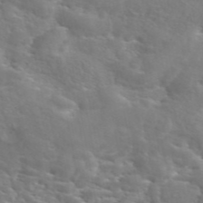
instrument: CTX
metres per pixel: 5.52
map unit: eAb
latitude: 44.9513
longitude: 125.7100
